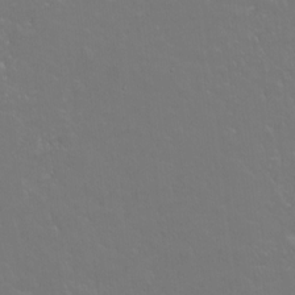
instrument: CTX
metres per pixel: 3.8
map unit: Hto
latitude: -4.2739
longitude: -35.1403
